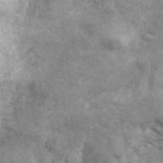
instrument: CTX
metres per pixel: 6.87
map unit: ANa
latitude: 41.5749
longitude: 16.0472
